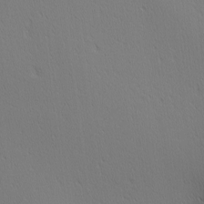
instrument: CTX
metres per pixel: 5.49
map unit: Ave
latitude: 2.1389
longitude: -115.2348
